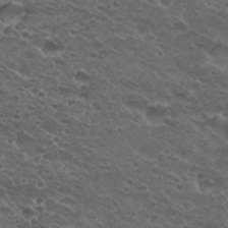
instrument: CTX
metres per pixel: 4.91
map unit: Hto
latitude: 29.8205
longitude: -48.3467
